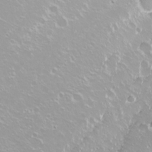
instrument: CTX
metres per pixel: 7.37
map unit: Nhu
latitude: -10.1606
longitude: -68.3467
